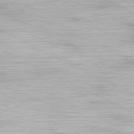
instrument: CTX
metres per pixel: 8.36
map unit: Hpe
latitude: -81.5210
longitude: 18.0850
